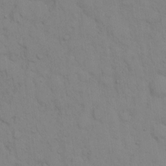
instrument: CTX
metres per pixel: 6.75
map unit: eHh
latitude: 16.3278
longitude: -62.9136
